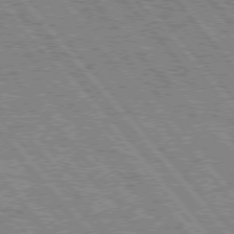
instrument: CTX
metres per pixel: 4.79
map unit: Hpe
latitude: 75.8772
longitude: -125.7260
